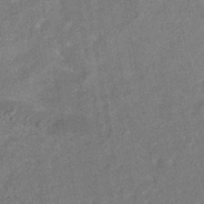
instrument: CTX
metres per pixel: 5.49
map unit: HNhu
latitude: -42.4062
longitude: 91.9745
